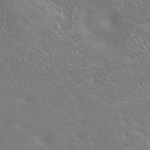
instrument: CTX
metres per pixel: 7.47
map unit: HNhu
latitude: -42.6140
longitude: 92.5385
